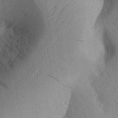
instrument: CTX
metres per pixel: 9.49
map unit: Aa
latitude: 27.8961
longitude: -148.3089
